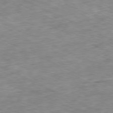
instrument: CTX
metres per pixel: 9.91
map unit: Ap
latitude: -80.9542
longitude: -87.4426
